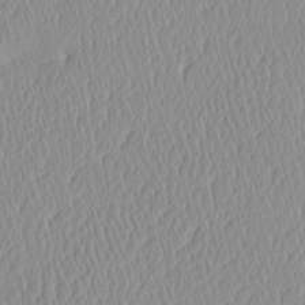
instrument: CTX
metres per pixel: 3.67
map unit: eHh
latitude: -4.2172
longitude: 15.6344
